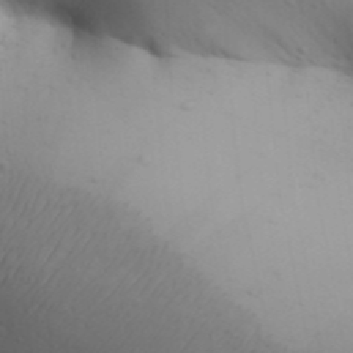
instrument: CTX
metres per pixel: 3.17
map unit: Aa
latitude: 30.4034
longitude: -145.8583
